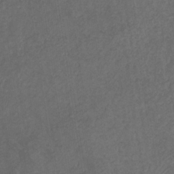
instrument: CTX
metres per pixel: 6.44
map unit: eHb
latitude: -32.1417
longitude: 72.6896
